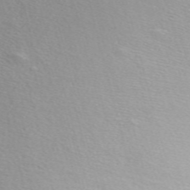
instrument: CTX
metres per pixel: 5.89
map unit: ANa
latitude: 51.2159
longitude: -71.0836
